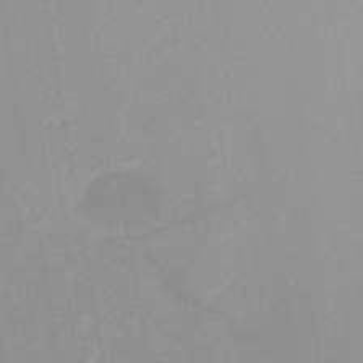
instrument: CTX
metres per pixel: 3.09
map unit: HNb
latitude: -48.0472
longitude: -44.7813
